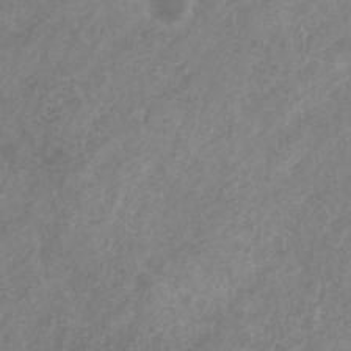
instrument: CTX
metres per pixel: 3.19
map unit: eHb
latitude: -31.6155
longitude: 70.6330
